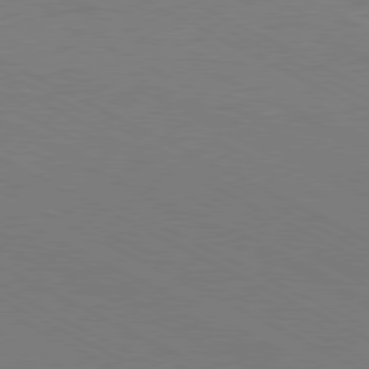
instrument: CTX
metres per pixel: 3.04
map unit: Hpe
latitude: -81.0298
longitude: 12.8219
